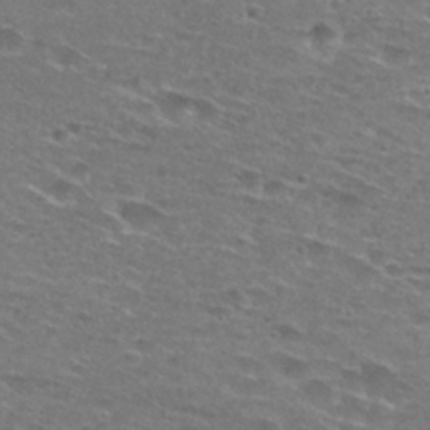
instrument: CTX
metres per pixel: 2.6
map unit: Hto
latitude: 28.0633
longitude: -48.1200
